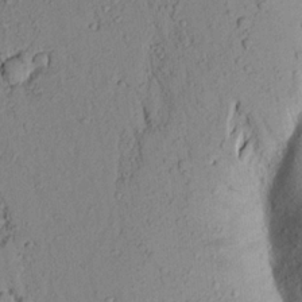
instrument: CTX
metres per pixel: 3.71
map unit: Aa
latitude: 19.5182
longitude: -148.8569
